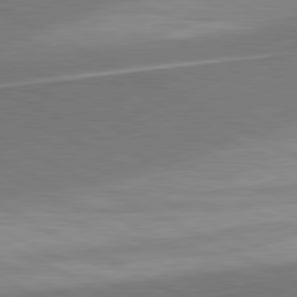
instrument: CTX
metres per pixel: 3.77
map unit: lApd
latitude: 81.3293
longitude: 157.9745
